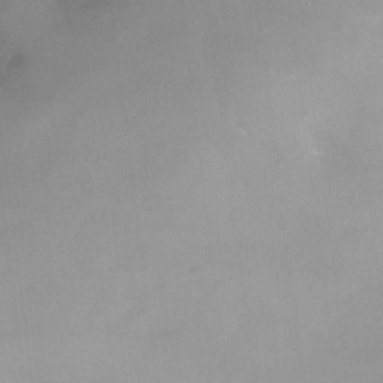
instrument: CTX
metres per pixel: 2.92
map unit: Ht
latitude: -8.5196
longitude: -34.4790
